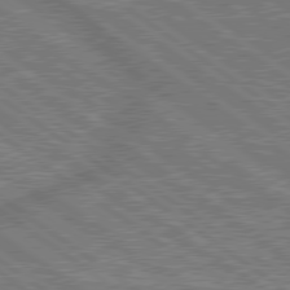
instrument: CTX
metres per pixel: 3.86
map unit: lApd
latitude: 79.2915
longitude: 175.4643
